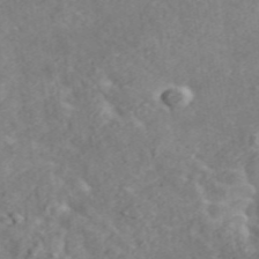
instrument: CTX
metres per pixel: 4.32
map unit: ANa
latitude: 45.1403
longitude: 21.2187
